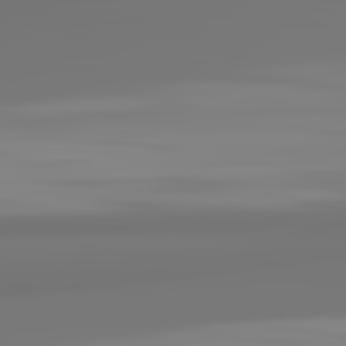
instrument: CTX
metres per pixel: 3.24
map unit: lApd
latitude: 82.1199
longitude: 171.9745
